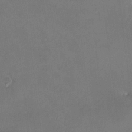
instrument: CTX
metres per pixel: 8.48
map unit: HNhu
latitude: 7.4804
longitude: 8.0094
